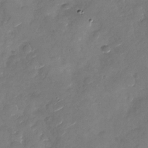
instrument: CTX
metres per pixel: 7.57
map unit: Nhu
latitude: -27.1809
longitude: -73.8395
